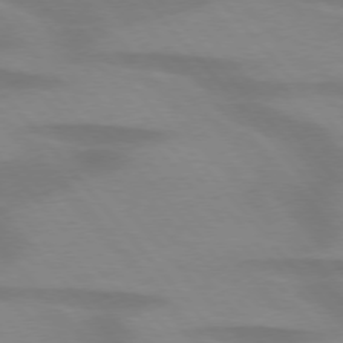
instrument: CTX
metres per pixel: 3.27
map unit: lApd
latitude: 74.3656
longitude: -60.6301
